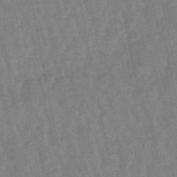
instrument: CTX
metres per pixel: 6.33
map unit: lHb
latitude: -48.7086
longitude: 78.1039
